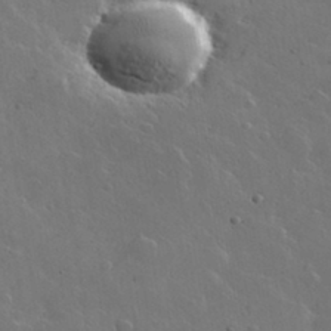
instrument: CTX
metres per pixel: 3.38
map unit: lHvf
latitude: 35.2914
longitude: -91.0647
